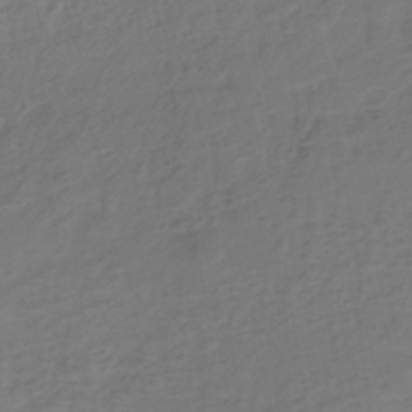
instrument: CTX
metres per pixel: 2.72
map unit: eHh
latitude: -39.6722
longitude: -27.9150
